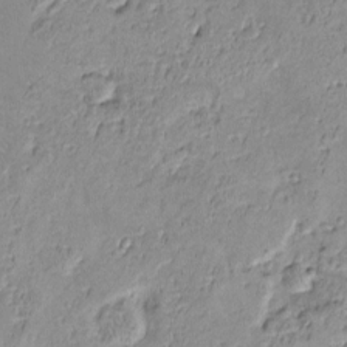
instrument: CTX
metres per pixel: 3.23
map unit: Nve
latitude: -8.5952
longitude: 174.2739
